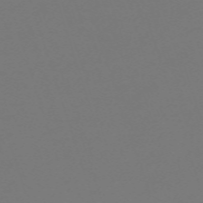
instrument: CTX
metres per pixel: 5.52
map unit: eHh
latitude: -63.4076
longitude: 53.3698
